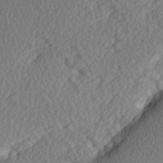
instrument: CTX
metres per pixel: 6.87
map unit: Hve
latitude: 2.0633
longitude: -123.6694
